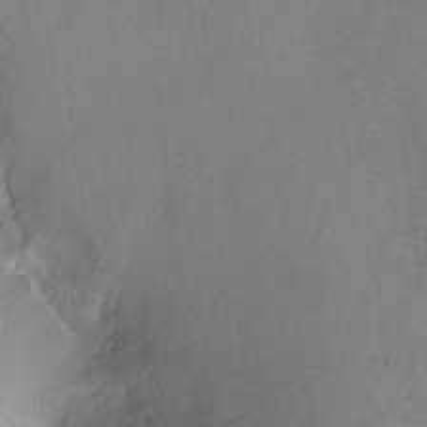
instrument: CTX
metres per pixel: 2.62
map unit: Ht
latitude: -5.7288
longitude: -36.5168
